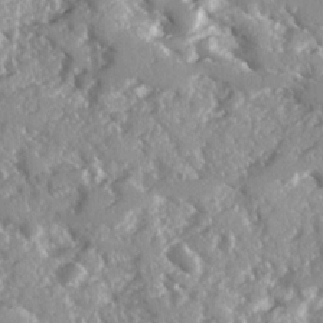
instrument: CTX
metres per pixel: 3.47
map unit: Ave
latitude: 16.3845
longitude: -130.2712
